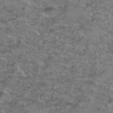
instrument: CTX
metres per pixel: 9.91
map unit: Hto
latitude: 39.3671
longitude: -43.2726
